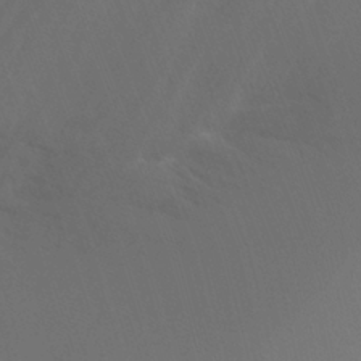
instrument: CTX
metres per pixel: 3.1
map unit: Ht
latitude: -8.8597
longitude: -31.1970
